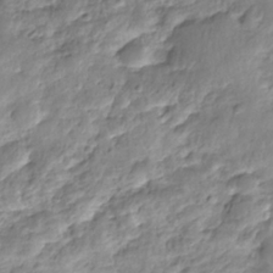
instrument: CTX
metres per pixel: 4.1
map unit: Nhe
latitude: -36.0472
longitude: -178.6869
